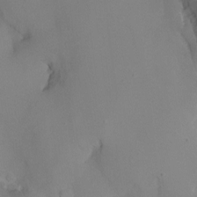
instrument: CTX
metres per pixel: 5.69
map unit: Ht
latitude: -8.8975
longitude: -31.7828
